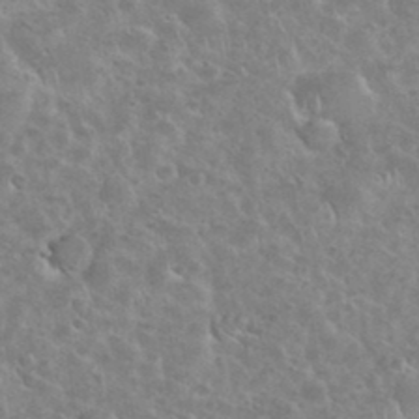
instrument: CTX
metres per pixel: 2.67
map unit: eHh
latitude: 35.8016
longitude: -60.3845
